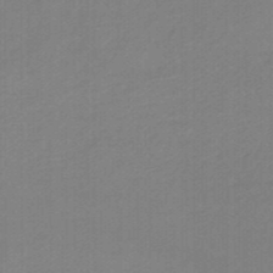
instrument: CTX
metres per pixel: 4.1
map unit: eHb
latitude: -46.6707
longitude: 89.4076
